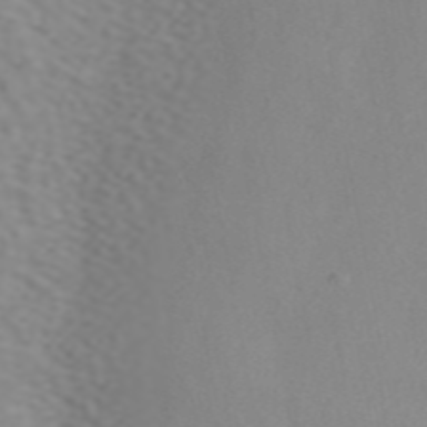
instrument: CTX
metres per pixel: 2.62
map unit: ANa
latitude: 46.1389
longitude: 49.8234
